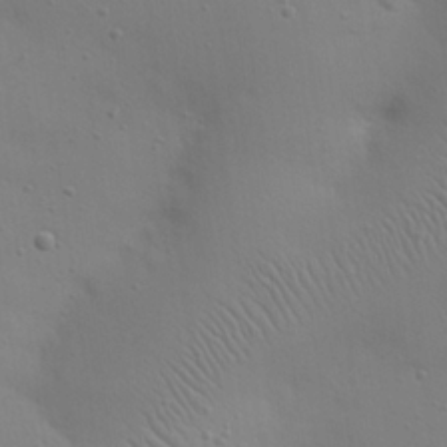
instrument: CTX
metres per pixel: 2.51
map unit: eHh
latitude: 24.9891
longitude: -69.8206
